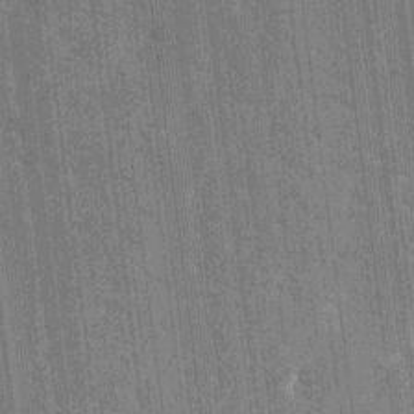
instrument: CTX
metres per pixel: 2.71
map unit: HNhu
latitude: 7.3293
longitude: -6.1389
